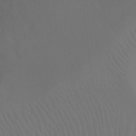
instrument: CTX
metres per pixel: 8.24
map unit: Ht
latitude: -7.9178
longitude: -32.1200
